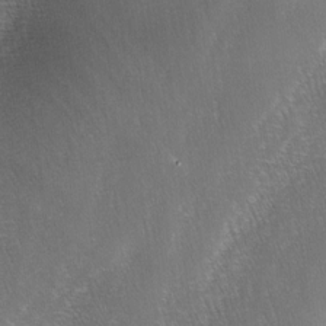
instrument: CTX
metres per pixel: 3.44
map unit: lAa
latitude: -4.4251
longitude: -128.8191
